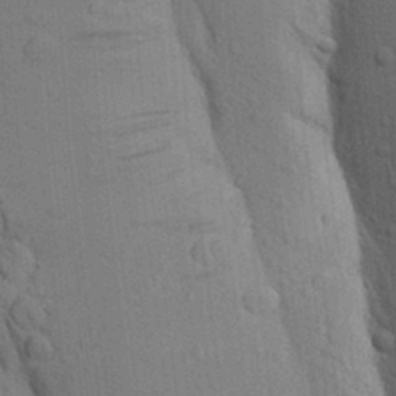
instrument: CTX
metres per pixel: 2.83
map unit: Aa
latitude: 19.5560
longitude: -149.4993
